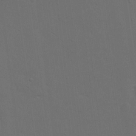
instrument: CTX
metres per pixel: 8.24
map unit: eHh
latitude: 19.0836
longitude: -66.1011
